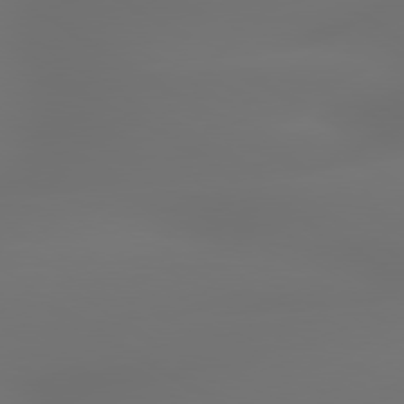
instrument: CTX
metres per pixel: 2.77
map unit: lApd
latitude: 79.6883
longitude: -138.0633
